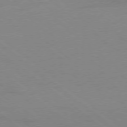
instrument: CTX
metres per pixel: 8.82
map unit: Ap
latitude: -78.8030
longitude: -54.6301
